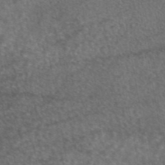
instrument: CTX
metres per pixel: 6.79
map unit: eAb
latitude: 45.3104
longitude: 108.5385
